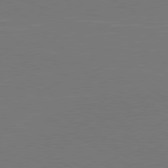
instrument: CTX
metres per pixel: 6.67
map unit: lApd
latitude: 79.8206
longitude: 163.1431
